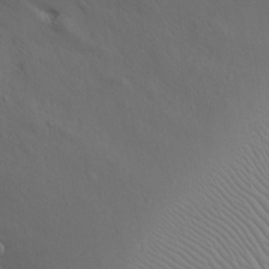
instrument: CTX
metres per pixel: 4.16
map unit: eHh
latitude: 17.4426
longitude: -71.6883
